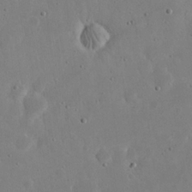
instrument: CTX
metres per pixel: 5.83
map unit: eHh
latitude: 21.3482
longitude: -68.8947
